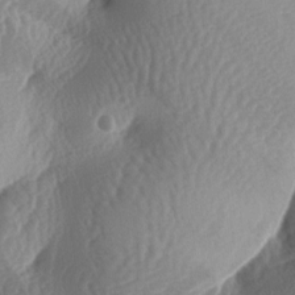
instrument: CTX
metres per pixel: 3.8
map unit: lAa
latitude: -6.2739
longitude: -128.4223
